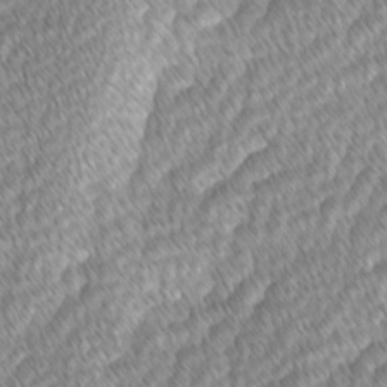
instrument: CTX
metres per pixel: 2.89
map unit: lAvf
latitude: -1.4833
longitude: -114.4789
